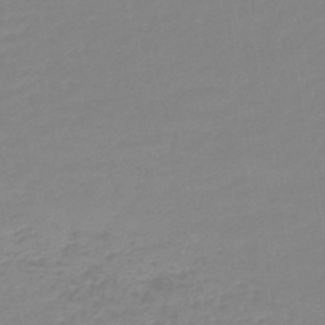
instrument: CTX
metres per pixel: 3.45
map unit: lHb
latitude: -44.1228
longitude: 59.8611
